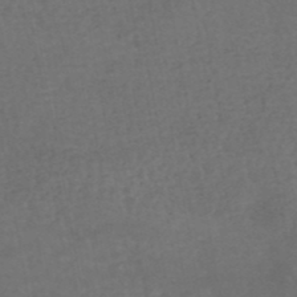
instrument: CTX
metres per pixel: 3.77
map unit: HNhu
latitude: -49.2565
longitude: 100.0283
